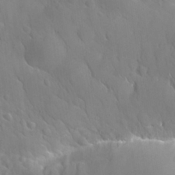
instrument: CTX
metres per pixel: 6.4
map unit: Nhu
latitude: 26.9892
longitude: -56.0633
